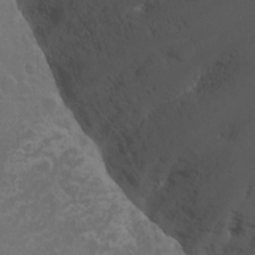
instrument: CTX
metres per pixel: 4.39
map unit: Nhu
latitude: -13.8234
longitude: -70.8002
